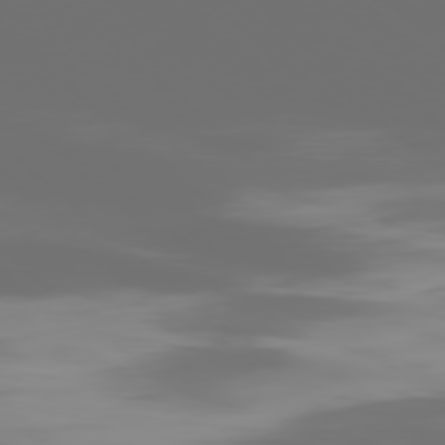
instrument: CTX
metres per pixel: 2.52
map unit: Ap
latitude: -78.9163
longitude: -69.3104
